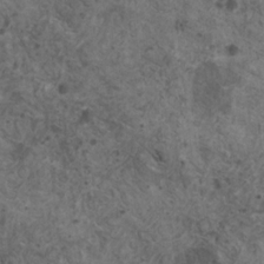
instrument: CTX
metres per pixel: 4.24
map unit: HNhu
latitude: 2.5168
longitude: 4.2172
